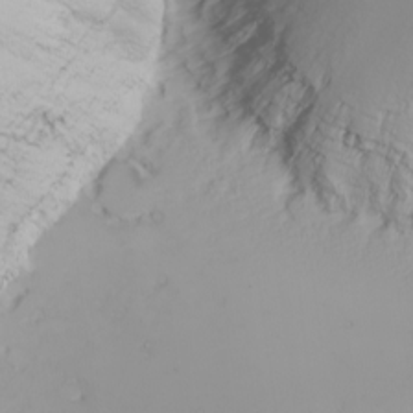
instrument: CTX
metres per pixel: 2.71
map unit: Nhu
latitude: -6.2739
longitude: -89.1026
